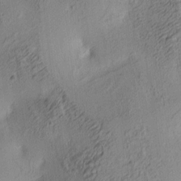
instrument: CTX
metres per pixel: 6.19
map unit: lAa
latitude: 4.7246
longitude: -115.8016
